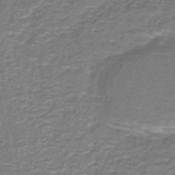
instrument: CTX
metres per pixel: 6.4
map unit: lHb
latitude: -43.8989
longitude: 55.1053
